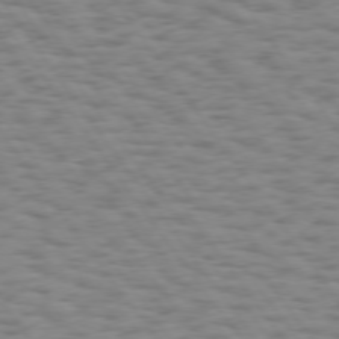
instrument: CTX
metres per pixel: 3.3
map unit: Hpe
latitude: 73.8773
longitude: -133.2348
